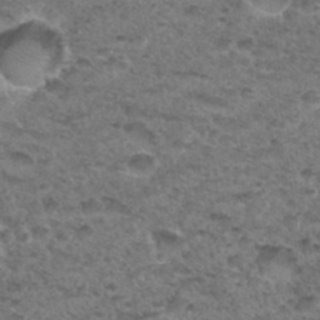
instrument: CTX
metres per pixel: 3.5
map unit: Hto
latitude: 33.1781
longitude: -48.5735
